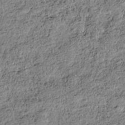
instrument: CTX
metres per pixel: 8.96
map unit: HNhu
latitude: -36.3117
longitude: 33.7478
